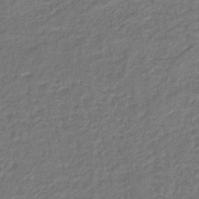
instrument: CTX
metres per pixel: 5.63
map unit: lHb
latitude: -38.1417
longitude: 59.7666
